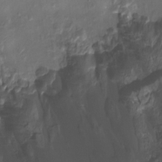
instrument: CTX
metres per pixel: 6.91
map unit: Htu
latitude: -13.9178
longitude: -45.2537
